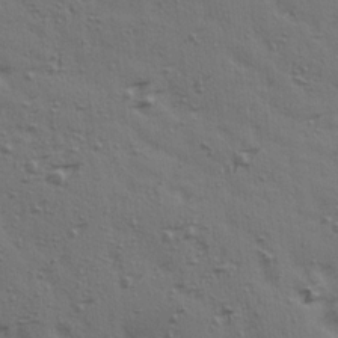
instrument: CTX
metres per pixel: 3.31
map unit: Ave
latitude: 14.6680
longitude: -105.9339
